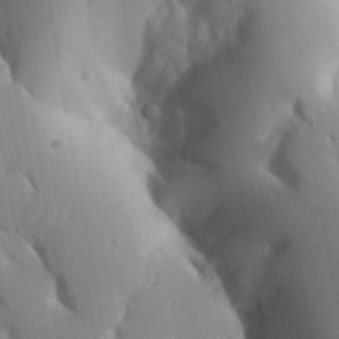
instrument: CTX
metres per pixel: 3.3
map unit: Aa
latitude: 32.6868
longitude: -144.4979
